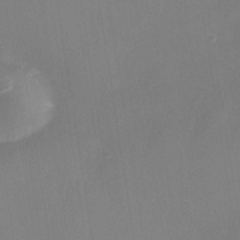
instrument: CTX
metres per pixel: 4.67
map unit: Nhe
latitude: -37.0675
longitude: -112.9703
